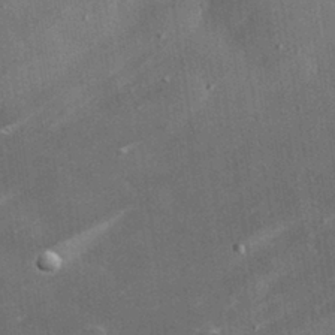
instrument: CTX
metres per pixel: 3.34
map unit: lHvf
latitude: 33.0458
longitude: -92.2900
